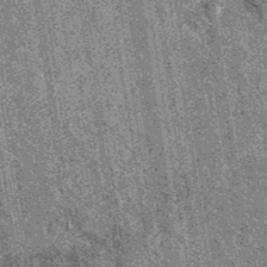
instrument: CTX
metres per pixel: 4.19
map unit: eAb
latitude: 38.0822
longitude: 107.4643
